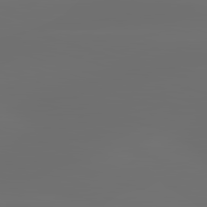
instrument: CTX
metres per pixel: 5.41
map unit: lApd
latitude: 83.0269
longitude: -138.3278
